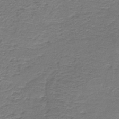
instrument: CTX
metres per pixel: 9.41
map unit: HNb
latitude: -44.3873
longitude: 50.9164
